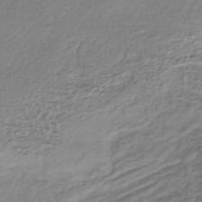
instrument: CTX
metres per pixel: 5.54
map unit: lHb
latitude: -41.3132
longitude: 70.6708
